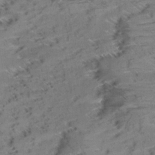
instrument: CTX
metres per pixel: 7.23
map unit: Aa
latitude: 9.5182
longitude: -139.8583
